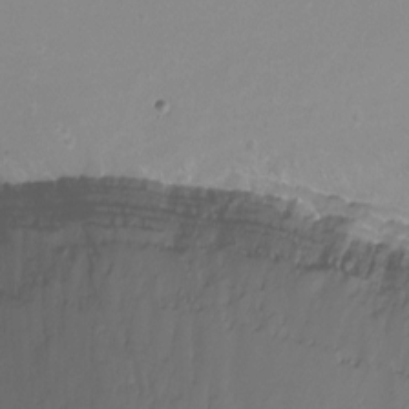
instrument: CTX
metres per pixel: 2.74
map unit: Nhu
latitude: -11.6344
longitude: -47.3104
